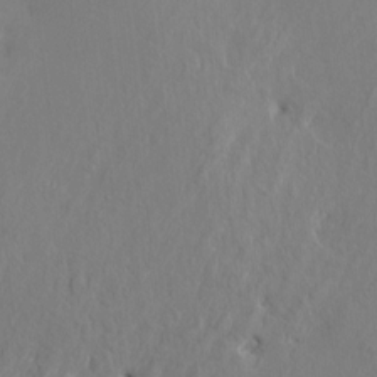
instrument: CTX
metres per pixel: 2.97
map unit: HNhu
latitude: 11.1781
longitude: 22.7274
